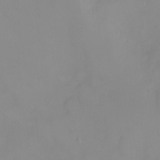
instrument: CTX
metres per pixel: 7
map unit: HNhu
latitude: 3.3481
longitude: 7.7855
